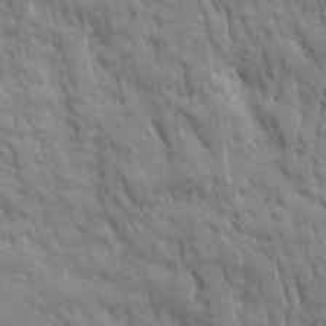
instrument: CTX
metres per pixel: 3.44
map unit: Ave
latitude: 19.5749
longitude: -133.9906
